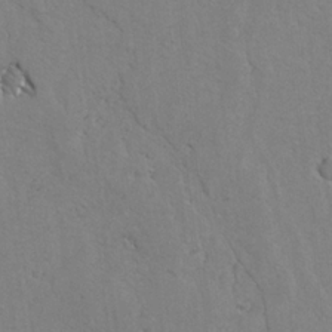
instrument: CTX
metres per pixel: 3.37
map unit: lAvf
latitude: -5.6910
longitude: -113.9717
